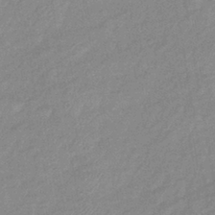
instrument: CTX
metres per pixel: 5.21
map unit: eHb
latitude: -40.0283
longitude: 79.6344
